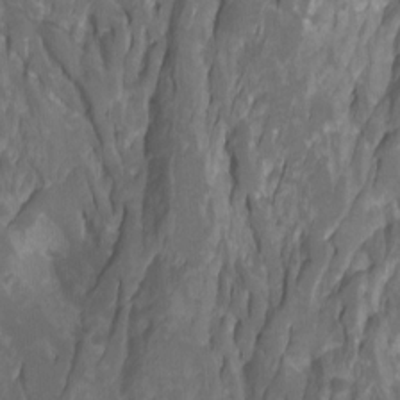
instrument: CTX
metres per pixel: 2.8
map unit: Htu
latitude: -7.5777
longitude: -48.7057
